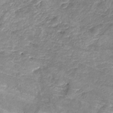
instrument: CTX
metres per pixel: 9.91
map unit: Nhu
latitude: -17.1809
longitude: -56.8946
